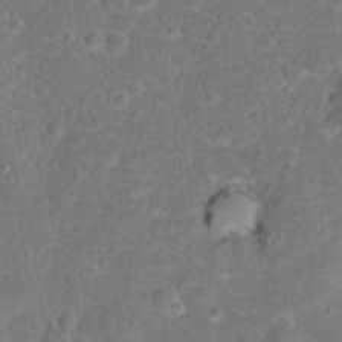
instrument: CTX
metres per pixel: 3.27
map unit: Hto
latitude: 17.0270
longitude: -42.6113
